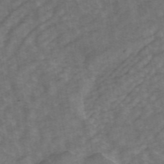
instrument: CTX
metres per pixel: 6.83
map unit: ANa
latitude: 43.2537
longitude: 16.6141
